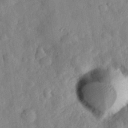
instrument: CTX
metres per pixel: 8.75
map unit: eHh
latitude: 30.0444
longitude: -76.1200
